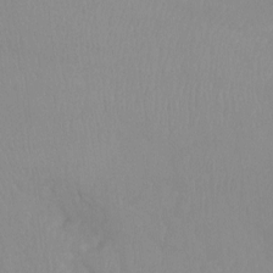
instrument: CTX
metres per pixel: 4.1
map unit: Ht
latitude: -8.3873
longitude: -33.8205
